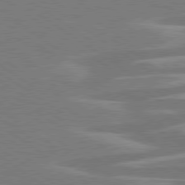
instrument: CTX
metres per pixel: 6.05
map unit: lApd
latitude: 79.2159
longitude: -93.2159
